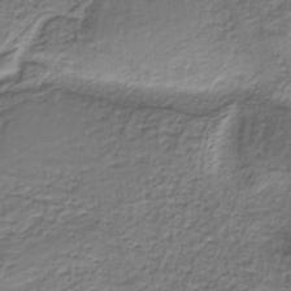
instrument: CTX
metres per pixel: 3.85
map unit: eAb
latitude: -38.8030
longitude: 52.9919
